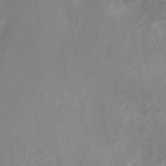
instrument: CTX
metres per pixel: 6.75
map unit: Nhu
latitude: -29.0864
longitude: -76.7813
